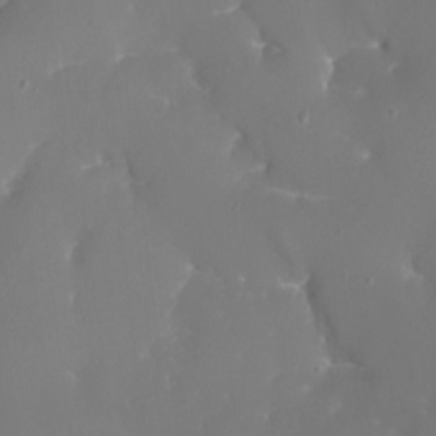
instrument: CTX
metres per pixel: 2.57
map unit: Nhu
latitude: -16.2173
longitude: -57.3292
